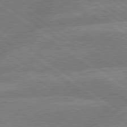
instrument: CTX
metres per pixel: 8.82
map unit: lApd
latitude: 79.5749
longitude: -160.9136
